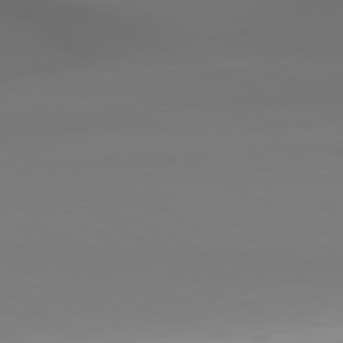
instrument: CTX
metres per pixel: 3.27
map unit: Hpe
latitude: 78.1389
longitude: -134.3467
